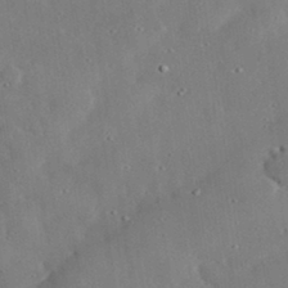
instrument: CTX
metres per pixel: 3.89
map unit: lHvf
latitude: 32.5546
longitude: -83.9717
